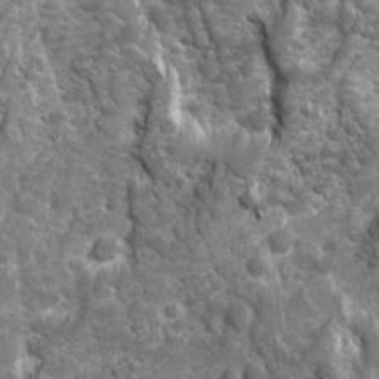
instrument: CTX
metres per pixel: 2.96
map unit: Ave
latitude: 16.3845
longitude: -133.6694
